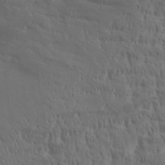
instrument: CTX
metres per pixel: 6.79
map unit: Aa
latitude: 30.6680
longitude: -140.0822
